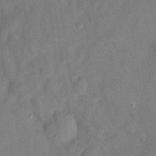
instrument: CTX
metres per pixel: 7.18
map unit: Nhu
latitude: 25.6127
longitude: -73.2915
